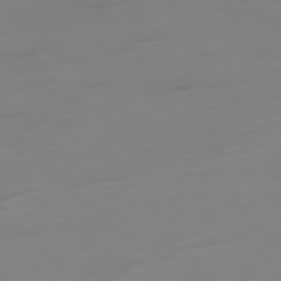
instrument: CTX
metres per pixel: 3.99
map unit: Hpe
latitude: -78.5007
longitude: -20.9514
